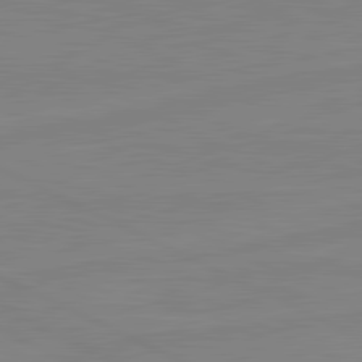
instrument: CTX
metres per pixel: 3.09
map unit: lApd
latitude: 81.3671
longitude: -177.1970
